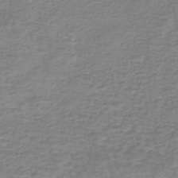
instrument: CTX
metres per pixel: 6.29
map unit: lHb
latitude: -42.2361
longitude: 70.6519
